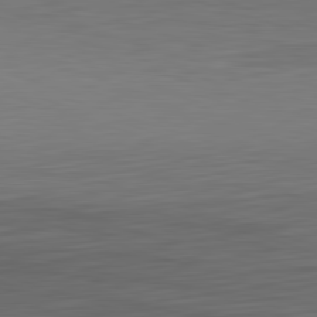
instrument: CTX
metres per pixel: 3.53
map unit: Hpe
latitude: -82.6140
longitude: 11.4454
